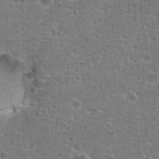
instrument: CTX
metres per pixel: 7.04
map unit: Hto
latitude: 25.7638
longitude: -48.7624
